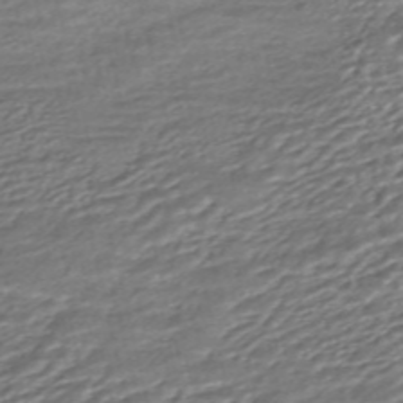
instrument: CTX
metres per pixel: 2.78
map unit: HNhu
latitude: -45.6722
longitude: 105.2943
